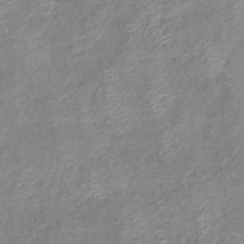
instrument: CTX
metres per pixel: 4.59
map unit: eHb
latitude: -40.0283
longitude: 79.1998
